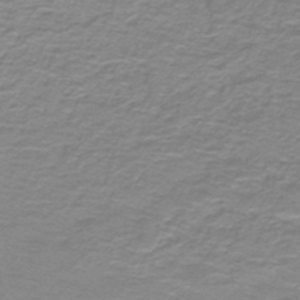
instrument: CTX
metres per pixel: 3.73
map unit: lHb
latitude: -41.5777
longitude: 56.2739
